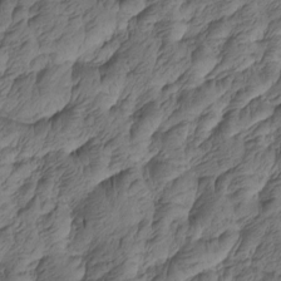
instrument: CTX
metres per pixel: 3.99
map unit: Htu
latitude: -5.3887
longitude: -178.2901
